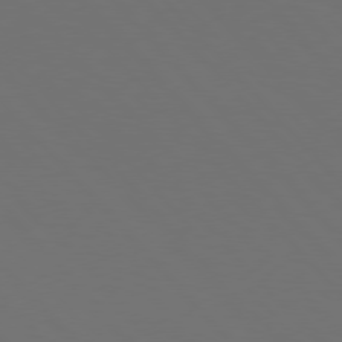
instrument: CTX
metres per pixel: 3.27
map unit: Hpe
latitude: 76.7624
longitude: -169.0270
